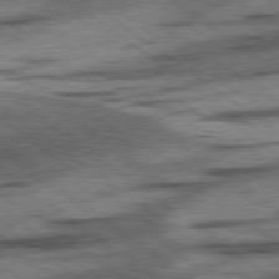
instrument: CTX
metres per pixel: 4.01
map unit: lApd
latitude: 78.5168
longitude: -53.0648
